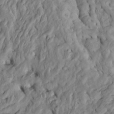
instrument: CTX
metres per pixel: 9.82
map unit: Htu
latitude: -5.9367
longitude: 153.2753
